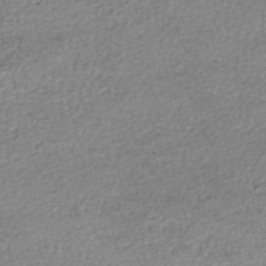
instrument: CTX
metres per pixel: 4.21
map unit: HNhu
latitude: -47.4265
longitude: 102.7652
